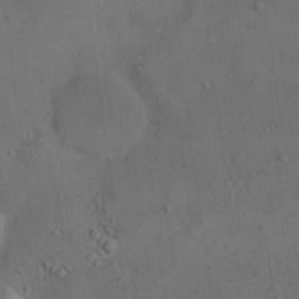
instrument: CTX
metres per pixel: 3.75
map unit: eHh
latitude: 18.4034
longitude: -65.3293
